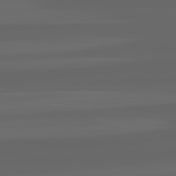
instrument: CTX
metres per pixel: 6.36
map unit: lApd
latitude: 82.4412
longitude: -170.5546
